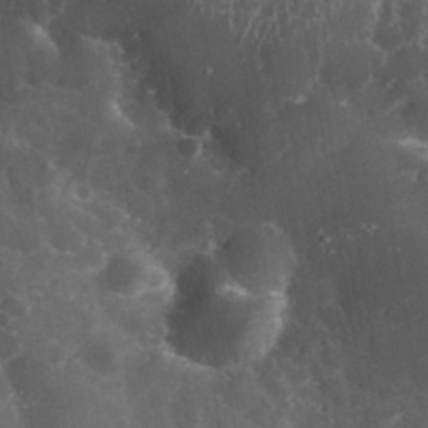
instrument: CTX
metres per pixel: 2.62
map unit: eHh
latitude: 33.3482
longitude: -62.1767
